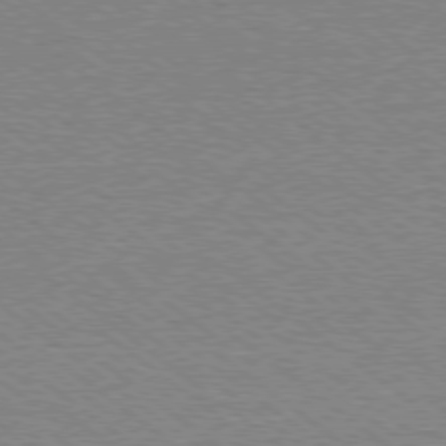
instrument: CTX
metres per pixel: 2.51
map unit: Ap
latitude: -79.0297
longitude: -82.3467
